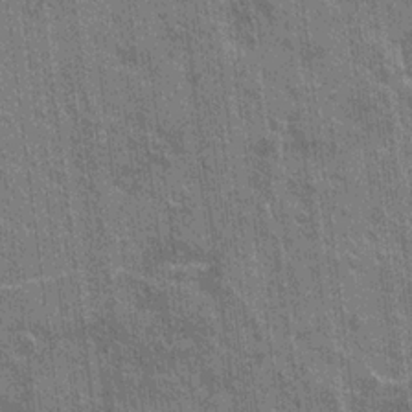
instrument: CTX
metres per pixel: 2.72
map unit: Hto
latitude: -3.9745
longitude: -35.7260
